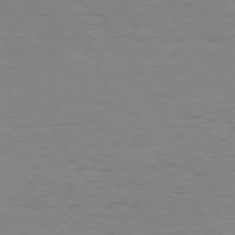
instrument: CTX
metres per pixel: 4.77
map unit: Hpe
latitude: 73.6505
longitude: -129.6505
